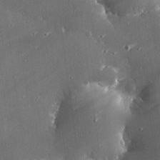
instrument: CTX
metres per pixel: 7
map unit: eHh
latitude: 24.2900
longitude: -90.6868
